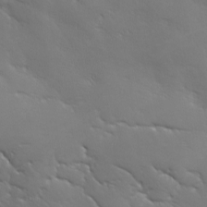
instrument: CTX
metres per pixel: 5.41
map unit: Ave
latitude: 1.8016
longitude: -113.3670
